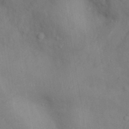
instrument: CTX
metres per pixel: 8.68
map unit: Nhu
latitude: 11.7828
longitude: -28.1200
